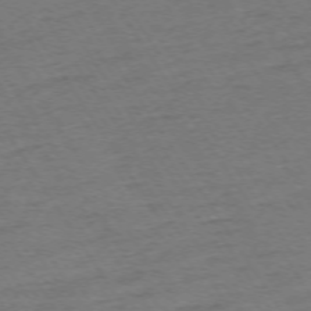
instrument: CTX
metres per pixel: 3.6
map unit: Ap
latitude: -74.0094
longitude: -84.6302
